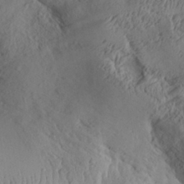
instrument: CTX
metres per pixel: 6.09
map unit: Aa
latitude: 29.0458
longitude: -133.8772
